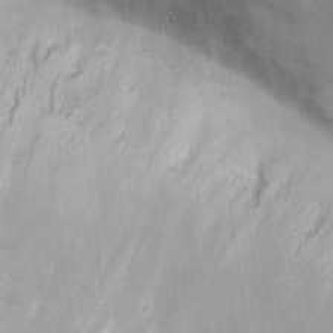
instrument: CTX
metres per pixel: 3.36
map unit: eHh
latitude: 18.5168
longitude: -66.1199
